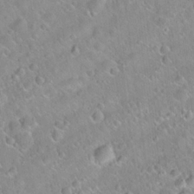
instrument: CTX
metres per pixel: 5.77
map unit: Hto
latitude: 20.3845
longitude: -52.4979
